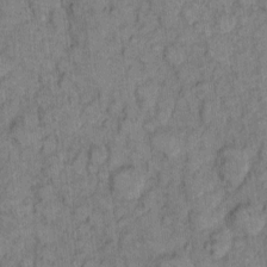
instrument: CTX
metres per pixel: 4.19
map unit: eHh
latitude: 8.1389
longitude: -63.6505
